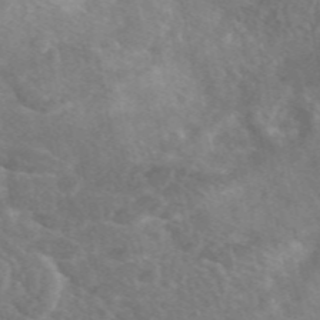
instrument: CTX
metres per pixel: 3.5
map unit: eAb
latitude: 48.9325
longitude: 118.1984
